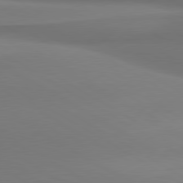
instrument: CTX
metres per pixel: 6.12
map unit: lApd
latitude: 80.2145
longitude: 174.3684
